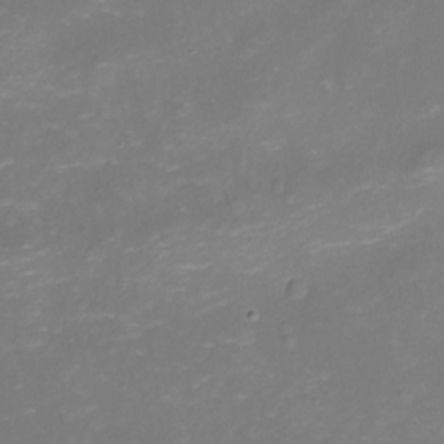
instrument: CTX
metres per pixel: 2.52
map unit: Nhu
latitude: -13.4077
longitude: -39.5749
